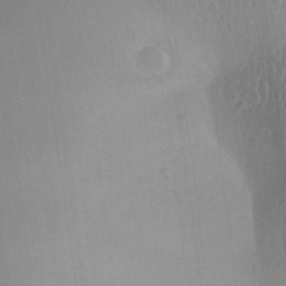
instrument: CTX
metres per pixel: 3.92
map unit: Aa
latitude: 27.0836
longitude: -136.4601
